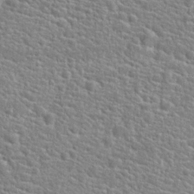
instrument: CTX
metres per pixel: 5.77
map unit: Hto
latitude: 24.6490
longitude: -49.1592
